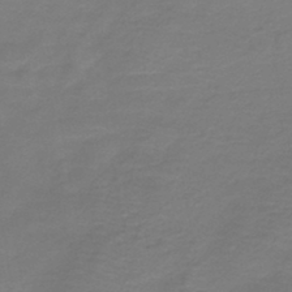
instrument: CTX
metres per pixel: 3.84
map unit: HNb
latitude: -42.9541
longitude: 52.2172
